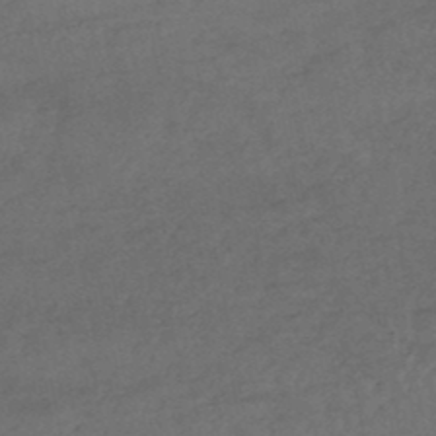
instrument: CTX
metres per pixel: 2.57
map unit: HNhu
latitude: -47.3698
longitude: 90.2362
